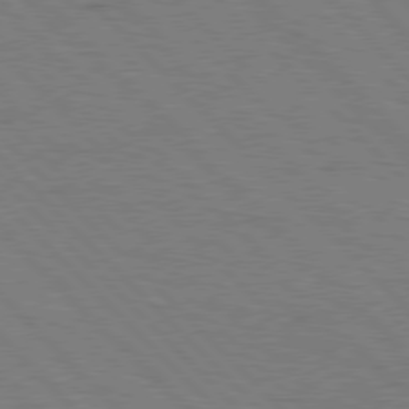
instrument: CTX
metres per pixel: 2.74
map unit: Hpe
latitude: 77.4048
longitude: -154.4412
